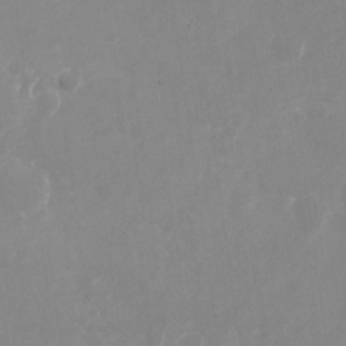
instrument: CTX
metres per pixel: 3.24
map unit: Nhu
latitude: -27.6343
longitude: -75.6316
